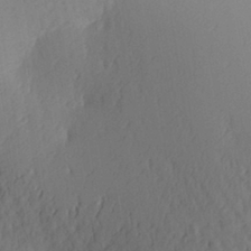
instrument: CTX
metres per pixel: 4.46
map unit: Aa
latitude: 30.4034
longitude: -141.5560
